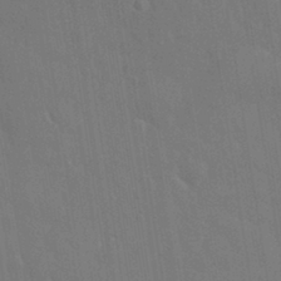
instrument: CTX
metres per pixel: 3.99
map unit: eHh
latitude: 33.2915
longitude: -60.3278
